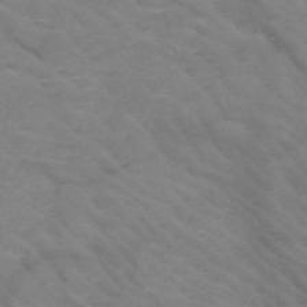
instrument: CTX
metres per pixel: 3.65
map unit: HNb
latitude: -50.2739
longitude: -46.6113
